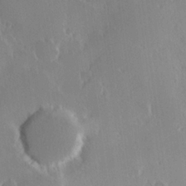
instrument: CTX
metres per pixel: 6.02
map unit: Hve
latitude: 23.4615
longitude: 146.5762
